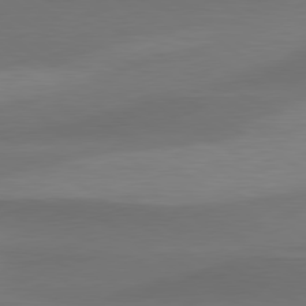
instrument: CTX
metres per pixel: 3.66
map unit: lApd
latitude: 79.8961
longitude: -86.8758
